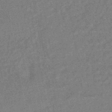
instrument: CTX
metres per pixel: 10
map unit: HNhu
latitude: -44.6519
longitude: 99.4643
